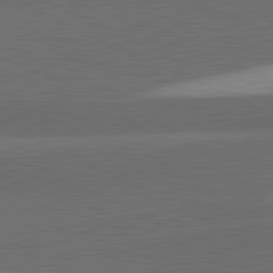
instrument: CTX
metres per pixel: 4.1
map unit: lApd
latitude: 81.7261
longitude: 139.9556
